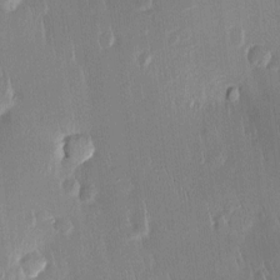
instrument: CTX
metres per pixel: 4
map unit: Htu
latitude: -4.9919
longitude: 174.0661
